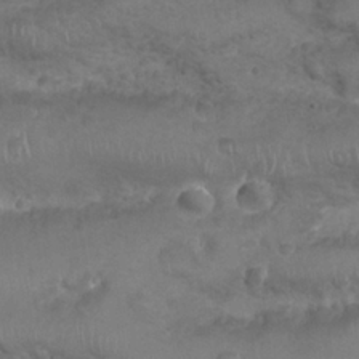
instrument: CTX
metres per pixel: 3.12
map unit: Nhu
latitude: 24.8191
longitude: -52.1767
